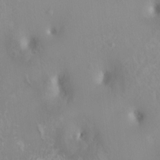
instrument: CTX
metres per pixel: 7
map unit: HNhu
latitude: 2.0444
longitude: 7.6344
